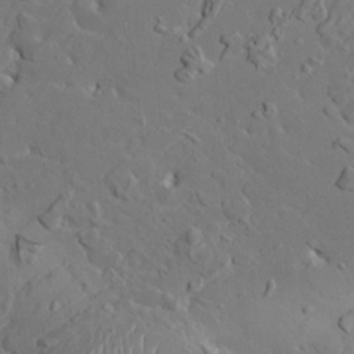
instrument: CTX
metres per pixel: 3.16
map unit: HNhu
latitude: 6.1011
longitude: -4.8002
